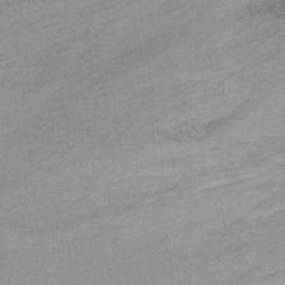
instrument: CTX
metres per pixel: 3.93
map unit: Ht
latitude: -14.9164
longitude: -43.5938
